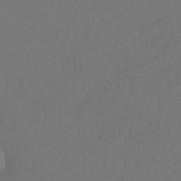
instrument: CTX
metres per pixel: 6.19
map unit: HNhu
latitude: -42.8785
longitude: 93.6344
